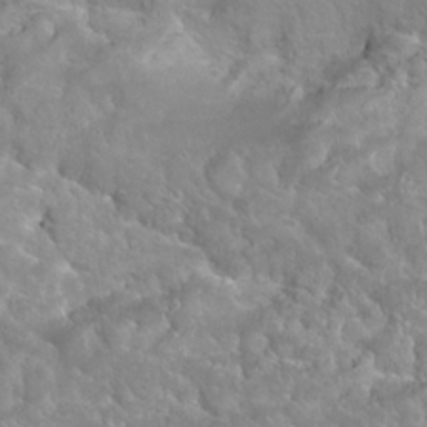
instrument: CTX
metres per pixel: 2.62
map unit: Nhu
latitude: 24.3467
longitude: -60.7057
